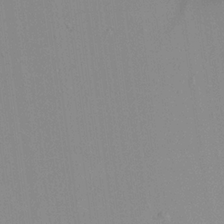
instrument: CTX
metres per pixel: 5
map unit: Aa
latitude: 19.3670
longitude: -140.7813
